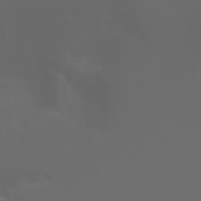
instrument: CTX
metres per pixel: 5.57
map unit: Nhu
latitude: -7.7477
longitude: -83.2725
